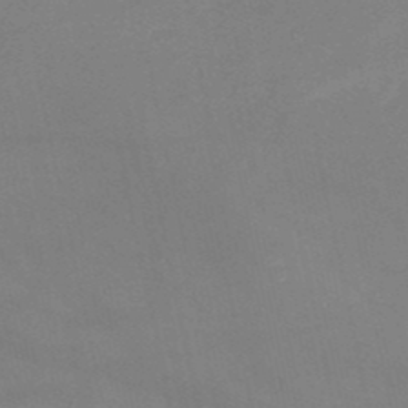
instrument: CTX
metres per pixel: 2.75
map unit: HNb
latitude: -49.7289
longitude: -39.6505
